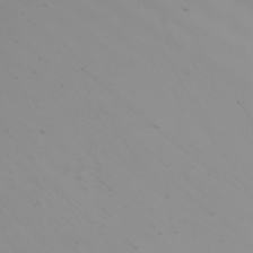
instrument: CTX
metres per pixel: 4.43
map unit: Nhu
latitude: -6.1039
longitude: -93.3292
